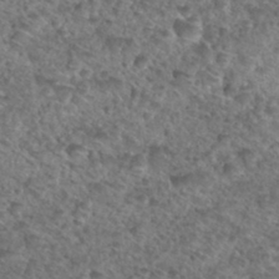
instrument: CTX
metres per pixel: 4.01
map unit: Hto
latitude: 32.7813
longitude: -49.3104
